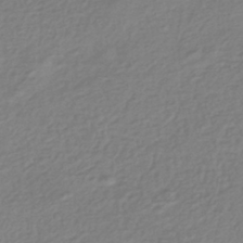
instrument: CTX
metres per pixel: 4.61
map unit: HNhu
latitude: -42.8785
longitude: 98.8219
